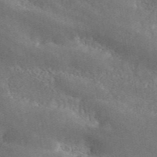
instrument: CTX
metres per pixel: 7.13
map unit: ANa
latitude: 45.5182
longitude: 27.6721
